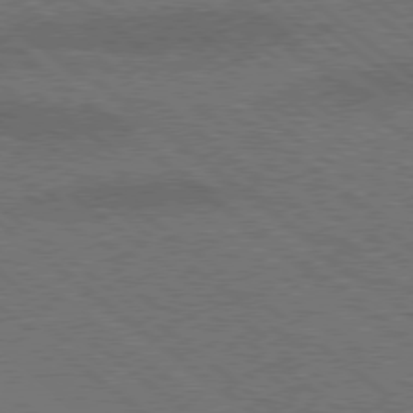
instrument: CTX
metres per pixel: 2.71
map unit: lApd
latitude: 77.3859
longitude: -58.5168
